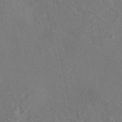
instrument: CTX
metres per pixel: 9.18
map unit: eAb
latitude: 46.5357
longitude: 107.4833
